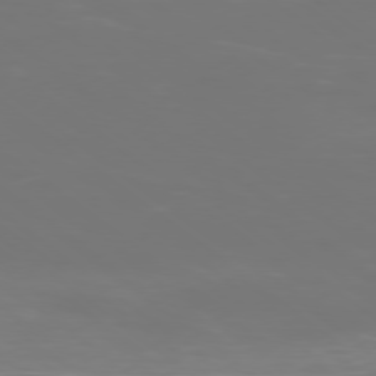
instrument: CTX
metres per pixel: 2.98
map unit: Ap
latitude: -78.6707
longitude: -94.3656
